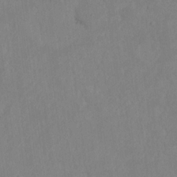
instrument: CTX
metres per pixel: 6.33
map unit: Nhu
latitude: 18.0633
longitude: -73.2348
